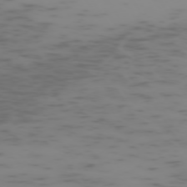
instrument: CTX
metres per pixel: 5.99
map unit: Hpe
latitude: -73.9178
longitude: 6.9163
